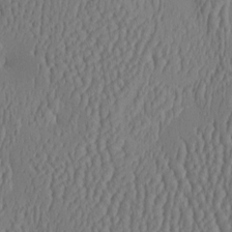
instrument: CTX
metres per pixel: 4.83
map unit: HNhu
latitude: -3.4265
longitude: 13.3132
